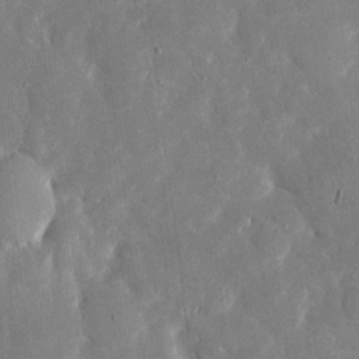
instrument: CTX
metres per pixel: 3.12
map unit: eHh
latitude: 5.6127
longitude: -70.0255
